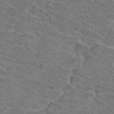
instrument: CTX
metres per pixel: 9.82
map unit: Hto
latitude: 33.9528
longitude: -41.6504
